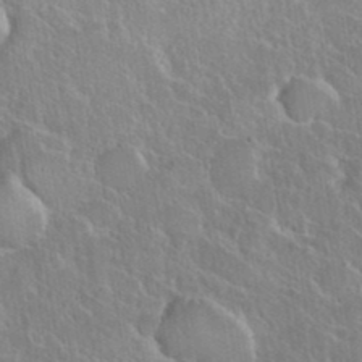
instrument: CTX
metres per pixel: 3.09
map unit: eHh
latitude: 37.6883
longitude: -61.4804
